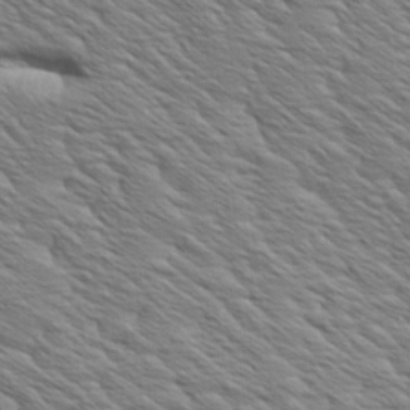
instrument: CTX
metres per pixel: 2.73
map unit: Aa
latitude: 8.4412
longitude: -134.3656
